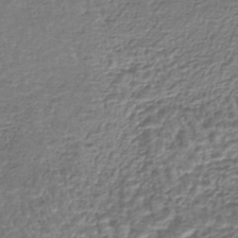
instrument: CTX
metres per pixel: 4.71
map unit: lHb
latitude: -42.1794
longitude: 64.8786
